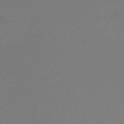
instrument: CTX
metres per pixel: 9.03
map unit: lHb
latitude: -47.7855
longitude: 60.0850
